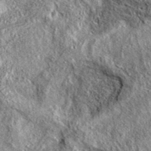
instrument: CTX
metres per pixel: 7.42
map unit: eAb
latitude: 37.4426
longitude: 109.5399
